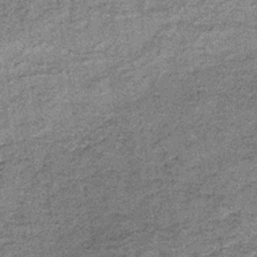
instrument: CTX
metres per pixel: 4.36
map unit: lHb
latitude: -37.9556
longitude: 65.8045
